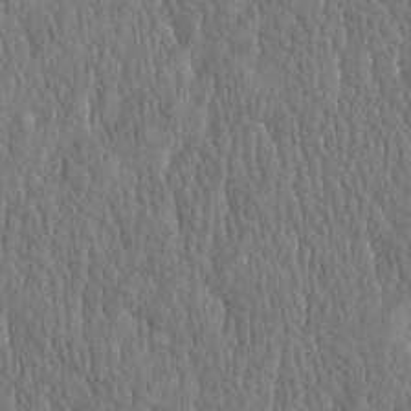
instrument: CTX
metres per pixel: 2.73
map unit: Htu
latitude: -3.8989
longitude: 175.8989
